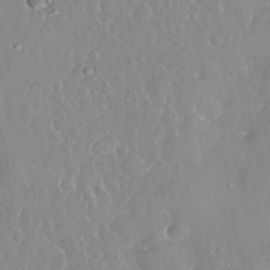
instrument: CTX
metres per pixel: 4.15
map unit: eHh
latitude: 32.8758
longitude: -59.8394
